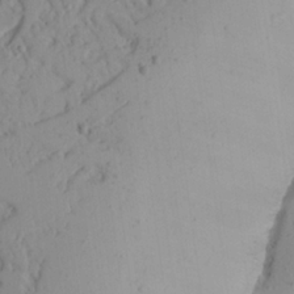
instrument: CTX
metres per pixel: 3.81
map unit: Aa
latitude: 24.0633
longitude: -131.7261
